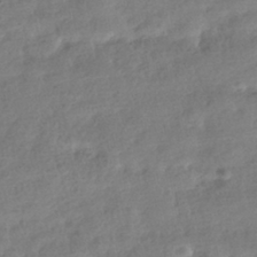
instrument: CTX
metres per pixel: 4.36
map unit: HNhu
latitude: -41.0864
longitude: 98.3684
